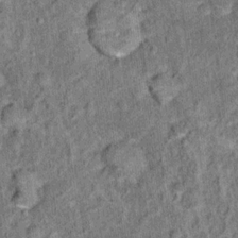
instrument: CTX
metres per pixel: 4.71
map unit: Hto
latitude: 14.7436
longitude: -34.7813
